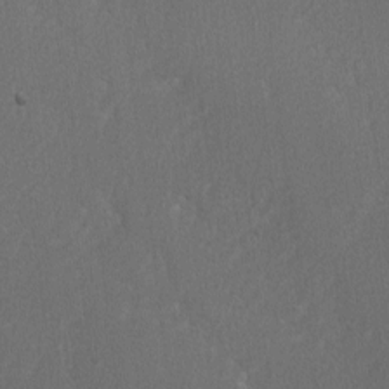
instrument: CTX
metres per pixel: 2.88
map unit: lAvf
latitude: -7.7099
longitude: -114.3089
